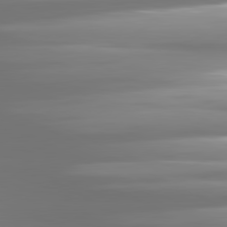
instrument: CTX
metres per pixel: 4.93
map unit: lApd
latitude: 81.2537
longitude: -139.8394
